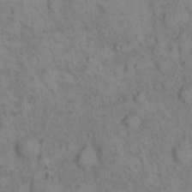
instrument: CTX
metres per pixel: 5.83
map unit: eHh
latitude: 16.1389
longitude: -63.4238
